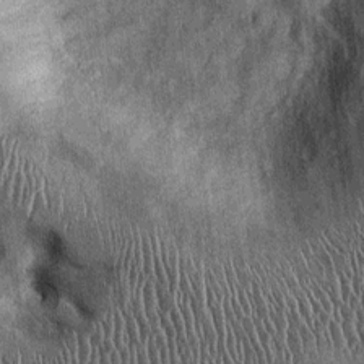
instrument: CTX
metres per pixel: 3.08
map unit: Ht
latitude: -0.0850
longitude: -13.0459
